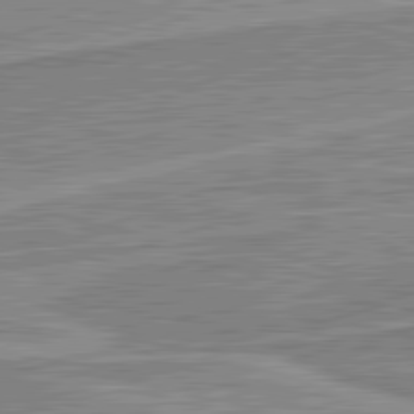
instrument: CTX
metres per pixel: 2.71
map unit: lApd
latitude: 82.2144
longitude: 139.4455
